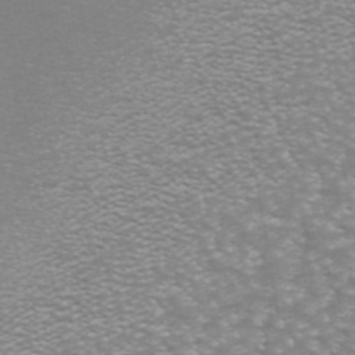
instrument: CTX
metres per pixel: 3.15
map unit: ANa
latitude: 42.5546
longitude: 24.6896
